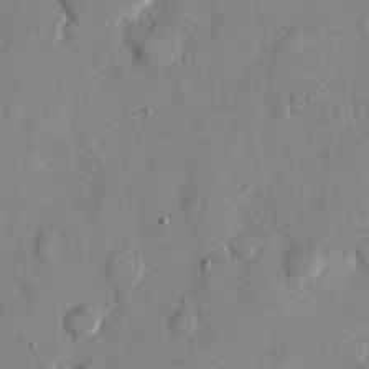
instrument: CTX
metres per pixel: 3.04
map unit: eHh
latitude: 12.0633
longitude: -69.1970
